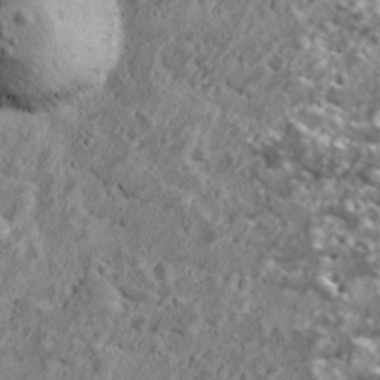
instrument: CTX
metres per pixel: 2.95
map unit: Ave
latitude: 18.3845
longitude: -135.0836
